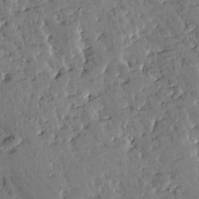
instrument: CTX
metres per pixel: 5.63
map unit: Htu
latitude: -2.2739
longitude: 175.3131
